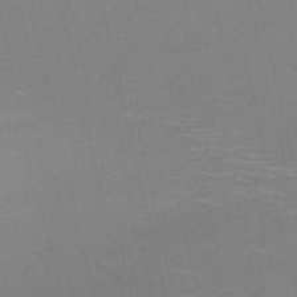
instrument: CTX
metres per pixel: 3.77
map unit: HNb
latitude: -50.9542
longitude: -45.5182
